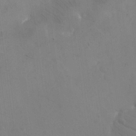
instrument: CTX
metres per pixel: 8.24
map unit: eHh
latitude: 18.3278
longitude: -67.1781
